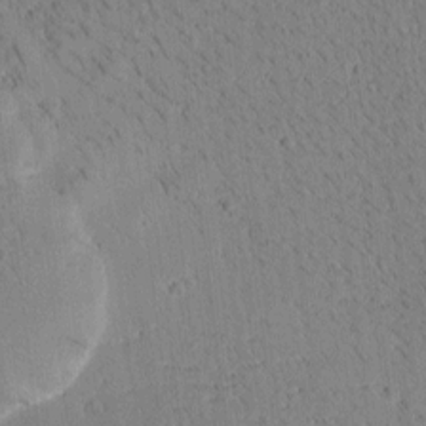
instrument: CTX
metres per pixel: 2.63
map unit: Htu
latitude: -4.3306
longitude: 172.5196
